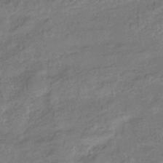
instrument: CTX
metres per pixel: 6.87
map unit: eHb
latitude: -35.6722
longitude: 80.6141
